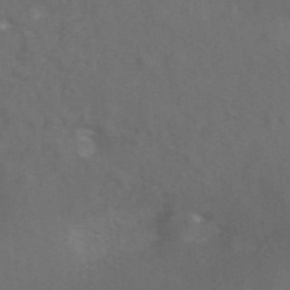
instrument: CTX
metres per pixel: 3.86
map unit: ANa
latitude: 46.2145
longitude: 26.6896
